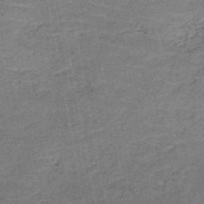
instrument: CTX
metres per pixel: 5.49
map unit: HNb
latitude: -49.7667
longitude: -49.8394
